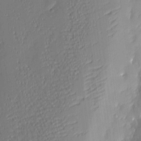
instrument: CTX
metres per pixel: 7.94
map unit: eHh
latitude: 3.8961
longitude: -76.5168
